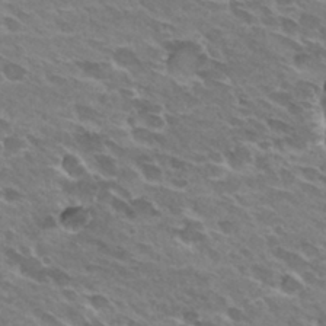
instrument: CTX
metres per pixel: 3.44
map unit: Hto
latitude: 29.8583
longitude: -42.3656
